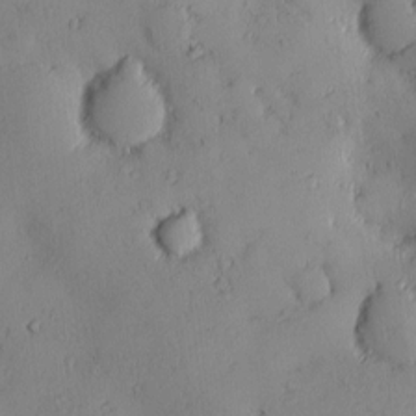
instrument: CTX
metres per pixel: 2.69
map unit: eHh
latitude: 0.2333
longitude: 18.5952
